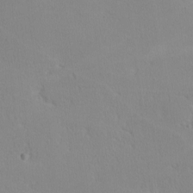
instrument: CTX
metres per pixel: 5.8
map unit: lHvf
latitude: -12.1795
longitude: -99.9150
